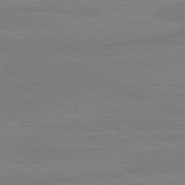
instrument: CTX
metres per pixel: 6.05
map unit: lApd
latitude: 81.4426
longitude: -178.5924
